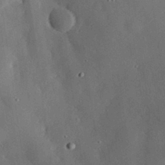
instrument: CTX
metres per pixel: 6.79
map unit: eHh
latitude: 30.2901
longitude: -81.6505
